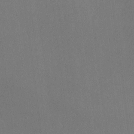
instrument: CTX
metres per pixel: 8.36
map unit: lHvf
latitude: -9.9178
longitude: -100.5924
